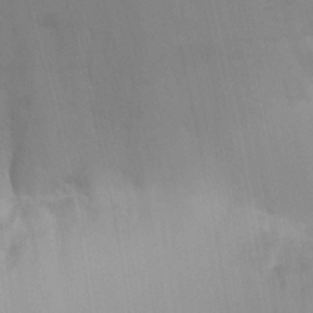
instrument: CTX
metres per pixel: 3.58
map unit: HNhu
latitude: 6.6490
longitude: 1.8045
